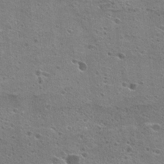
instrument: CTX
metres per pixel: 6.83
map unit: Hto
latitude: 22.8569
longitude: -42.5168
